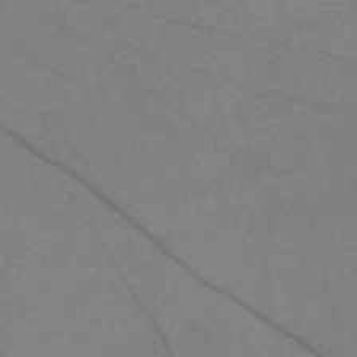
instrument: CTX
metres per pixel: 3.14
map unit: Nve
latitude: -58.3306
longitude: 61.5588
